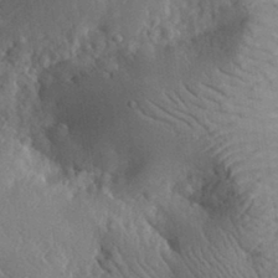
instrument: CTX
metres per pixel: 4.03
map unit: lHvf
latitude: 33.1970
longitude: -86.0822
